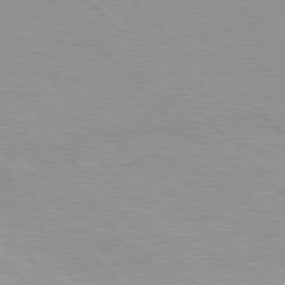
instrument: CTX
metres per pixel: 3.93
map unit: Hpe
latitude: 76.9324
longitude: -152.5924
